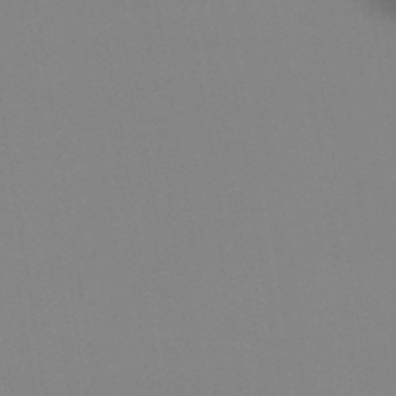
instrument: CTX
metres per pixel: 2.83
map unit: eHb
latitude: -49.3888
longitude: 67.7855
